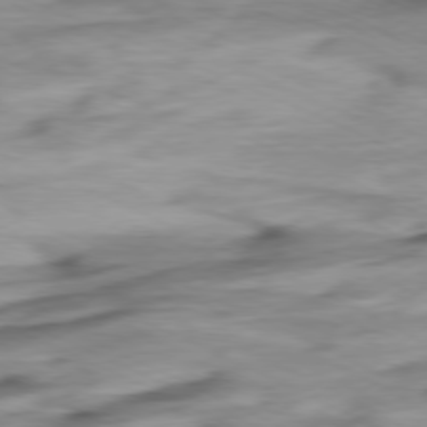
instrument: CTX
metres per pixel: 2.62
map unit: Ap
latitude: -76.6141
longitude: -76.2522
